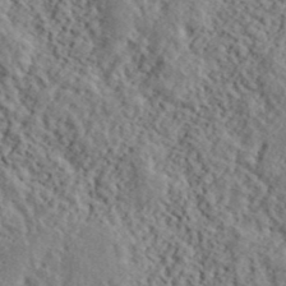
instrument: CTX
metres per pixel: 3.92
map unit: lHvf
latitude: 40.7057
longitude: -87.6883
